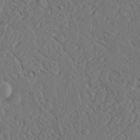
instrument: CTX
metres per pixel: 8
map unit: Ave
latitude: 23.7261
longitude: -132.1011
